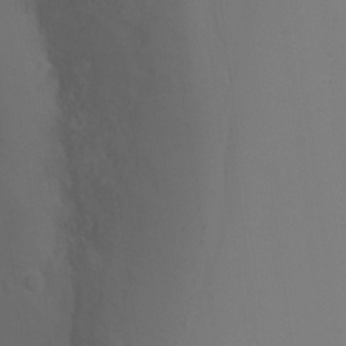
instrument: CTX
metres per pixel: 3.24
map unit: Ht
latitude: -6.9163
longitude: -34.8569
